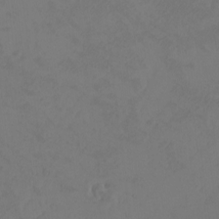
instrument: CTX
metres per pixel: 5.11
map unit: eHh
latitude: -3.0297
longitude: -74.3656
